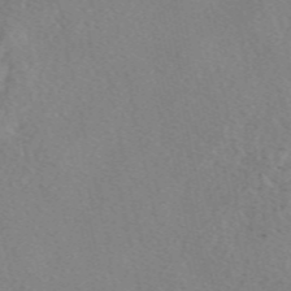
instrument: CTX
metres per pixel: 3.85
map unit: eAb
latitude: 49.0458
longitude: 107.2754
